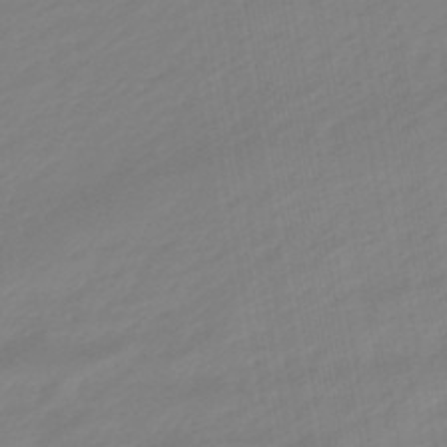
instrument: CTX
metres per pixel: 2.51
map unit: eHb
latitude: -48.2740
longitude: 84.5951
